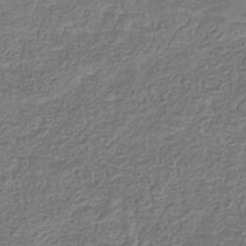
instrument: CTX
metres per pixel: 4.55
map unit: eHb
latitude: -32.9731
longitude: 74.5196
